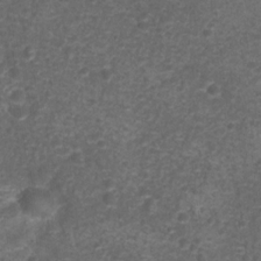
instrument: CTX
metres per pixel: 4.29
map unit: Nhu
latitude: 2.7435
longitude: -15.8584
